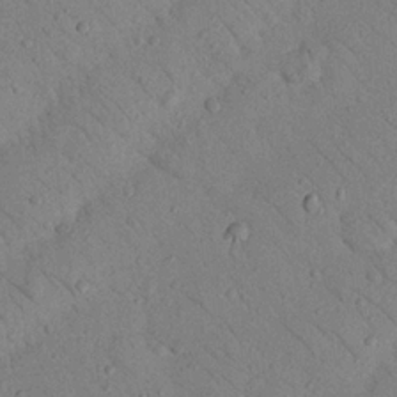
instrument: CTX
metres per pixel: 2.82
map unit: Nhu
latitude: 23.4048
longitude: -74.4412
